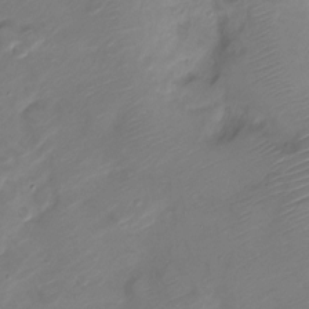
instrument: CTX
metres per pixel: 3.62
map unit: Nve
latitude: -19.8422
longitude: 107.0298
